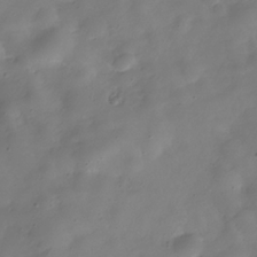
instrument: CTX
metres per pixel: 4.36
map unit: Hve
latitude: -31.6155
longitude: 94.9541
